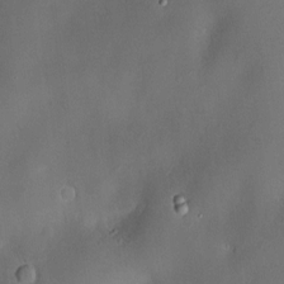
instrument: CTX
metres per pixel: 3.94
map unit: Hve
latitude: -11.4832
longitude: 174.8407
